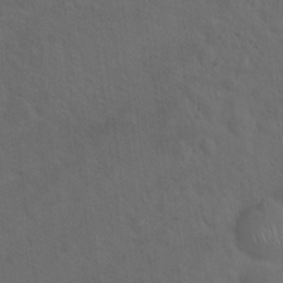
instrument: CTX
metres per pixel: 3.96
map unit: Hto
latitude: 19.2537
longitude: -53.9717
